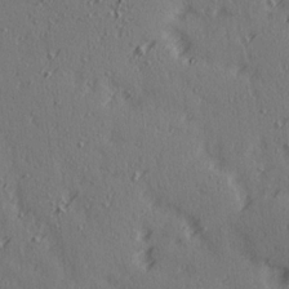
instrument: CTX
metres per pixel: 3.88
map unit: Ave
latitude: 14.4601
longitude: -105.9717
